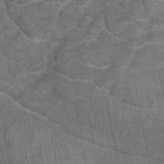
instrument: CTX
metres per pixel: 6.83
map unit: eAb
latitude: 46.6491
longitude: 101.9367
